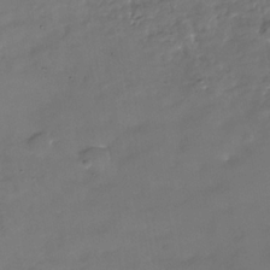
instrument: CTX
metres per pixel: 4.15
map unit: Nhe
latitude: -36.6518
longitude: -89.7828
